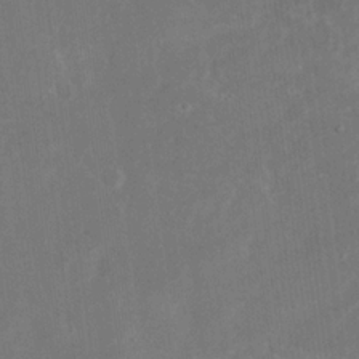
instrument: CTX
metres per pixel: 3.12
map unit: eHh
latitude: 18.9513
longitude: -70.6490
